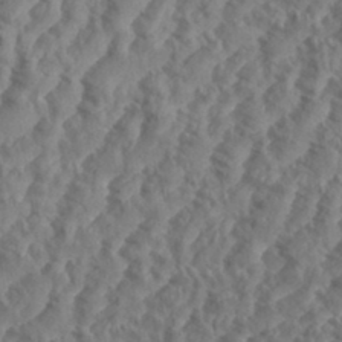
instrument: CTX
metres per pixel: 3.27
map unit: eHh
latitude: 35.2348
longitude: -137.7828
